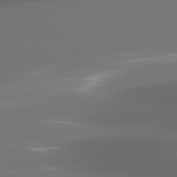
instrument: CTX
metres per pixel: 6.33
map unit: lApd
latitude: 81.6694
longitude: -144.5546
